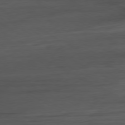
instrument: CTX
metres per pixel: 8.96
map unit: Ap
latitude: -79.2754
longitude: -57.8772
